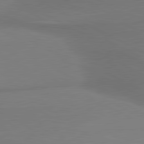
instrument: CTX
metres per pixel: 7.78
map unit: lApd
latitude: 80.9325
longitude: 176.2551
